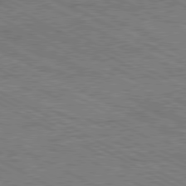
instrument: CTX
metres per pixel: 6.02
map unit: Hpe
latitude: -81.2943
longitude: 20.5573
